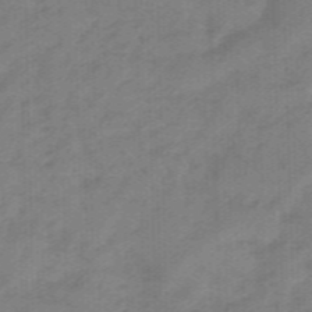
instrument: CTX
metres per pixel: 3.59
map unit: eHb
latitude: -45.9556
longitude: 83.3887
